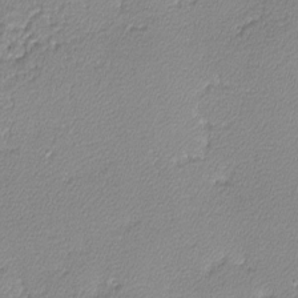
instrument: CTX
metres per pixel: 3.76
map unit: lHvf
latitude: -12.4440
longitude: -102.3656
